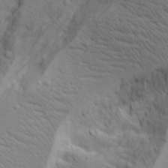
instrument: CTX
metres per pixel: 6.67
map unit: Aa
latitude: 17.9528
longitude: -125.7071
